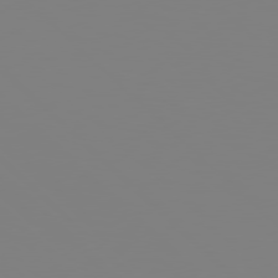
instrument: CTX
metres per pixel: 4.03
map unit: Hpe
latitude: 78.1389
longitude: -161.9528
